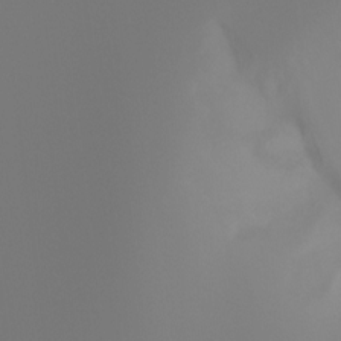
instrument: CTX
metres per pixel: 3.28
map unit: Ht
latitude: -4.1605
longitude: -61.5749
